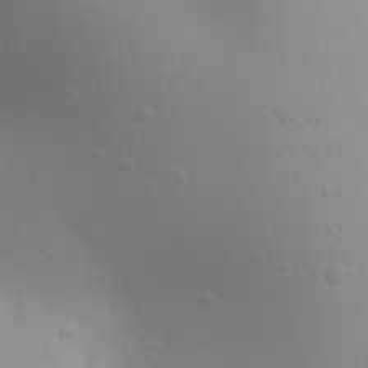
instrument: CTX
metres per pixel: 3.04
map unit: Aa
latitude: 24.2333
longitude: -136.4223
